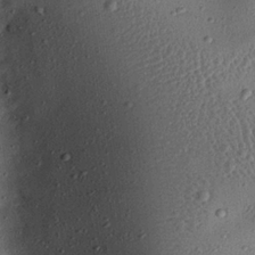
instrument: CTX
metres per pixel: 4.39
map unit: eHh
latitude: 24.6490
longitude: -71.0647
